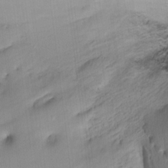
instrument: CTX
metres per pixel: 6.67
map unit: Ht
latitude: -15.3132
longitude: -41.9528
